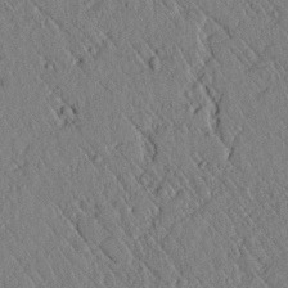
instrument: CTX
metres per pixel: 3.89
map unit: lAvf
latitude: 6.6490
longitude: 159.6343
